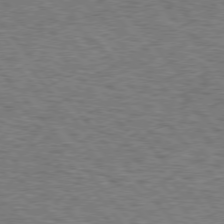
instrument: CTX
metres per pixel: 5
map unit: Hpe
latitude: 75.8772
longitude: -135.1781
